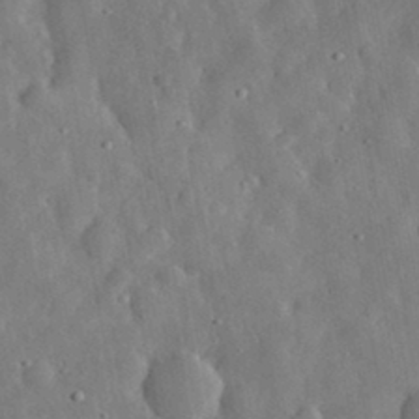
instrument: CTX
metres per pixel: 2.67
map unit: eHh
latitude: 31.4805
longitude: -77.3292
